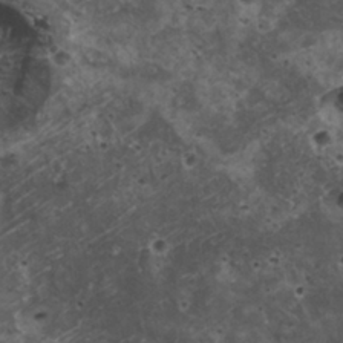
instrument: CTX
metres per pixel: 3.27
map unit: HNhu
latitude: 3.1403
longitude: 3.8233
